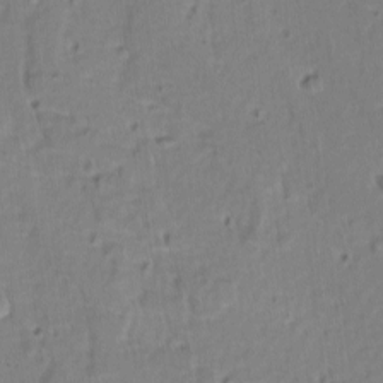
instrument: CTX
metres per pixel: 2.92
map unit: lAvf
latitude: -9.6911
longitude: -119.9717
